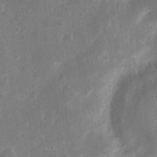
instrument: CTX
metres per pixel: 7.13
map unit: eHh
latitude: 7.9717
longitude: -71.0647
